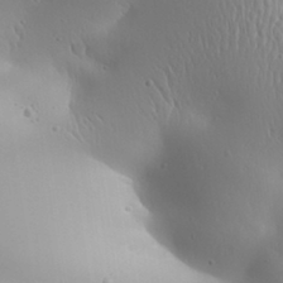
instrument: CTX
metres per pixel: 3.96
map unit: Aa
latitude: 31.5749
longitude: -142.8758
